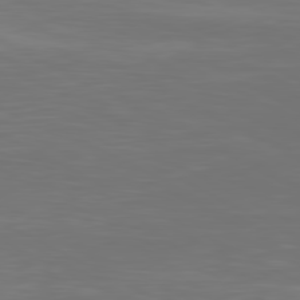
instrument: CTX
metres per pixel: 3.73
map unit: Ap
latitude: -81.0487
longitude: -59.6883
